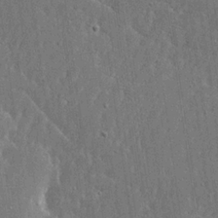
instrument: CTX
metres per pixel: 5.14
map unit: Ave
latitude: 18.2900
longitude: -139.4804
